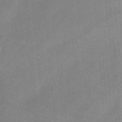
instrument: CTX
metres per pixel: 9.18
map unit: HNhu
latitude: -41.5777
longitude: 106.0472
